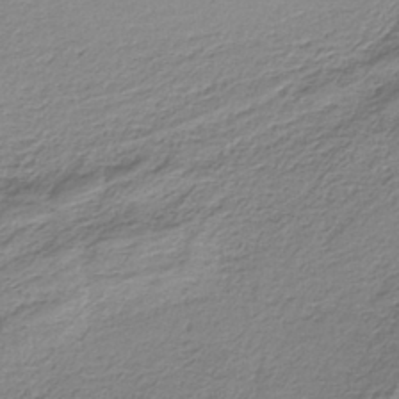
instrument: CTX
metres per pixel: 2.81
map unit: HNb
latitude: -35.1809
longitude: 57.9178
